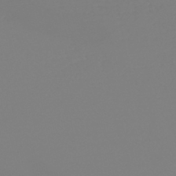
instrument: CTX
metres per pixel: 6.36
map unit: lHb
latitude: -44.3873
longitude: 53.9745
